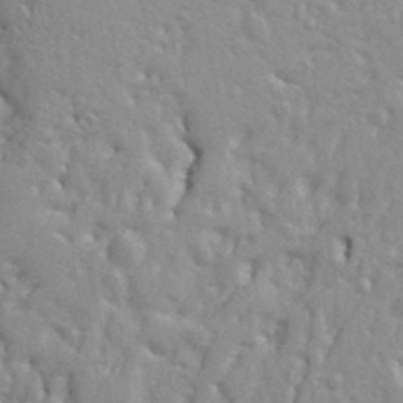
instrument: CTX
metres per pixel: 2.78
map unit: Ht
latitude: 9.7072
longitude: -76.9136
